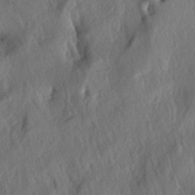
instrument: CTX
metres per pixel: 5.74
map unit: lAa
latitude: -5.0297
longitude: -124.8569
